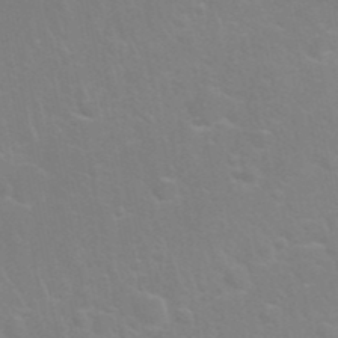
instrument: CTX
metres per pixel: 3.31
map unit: Nhu
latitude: 27.3482
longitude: -61.9528
